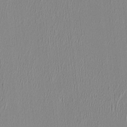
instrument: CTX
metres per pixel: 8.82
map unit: HNhu
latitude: 1.1970
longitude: -6.7246
